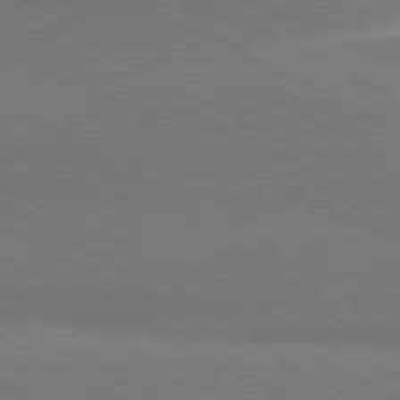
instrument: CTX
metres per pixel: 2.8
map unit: lApd
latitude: 81.6883
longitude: 158.6140
